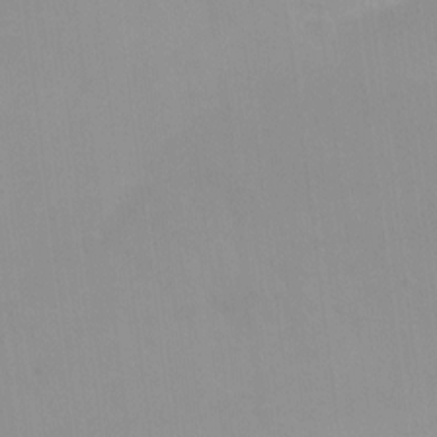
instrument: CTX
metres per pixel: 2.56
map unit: Nhu
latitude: -11.9745
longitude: -40.4223
